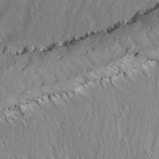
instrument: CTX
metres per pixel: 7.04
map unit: Ave
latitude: -1.2943
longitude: -113.2915
